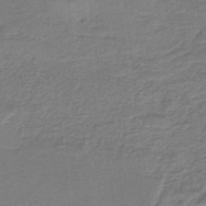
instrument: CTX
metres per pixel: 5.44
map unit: HNb
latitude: -34.6141
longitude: 60.5196
